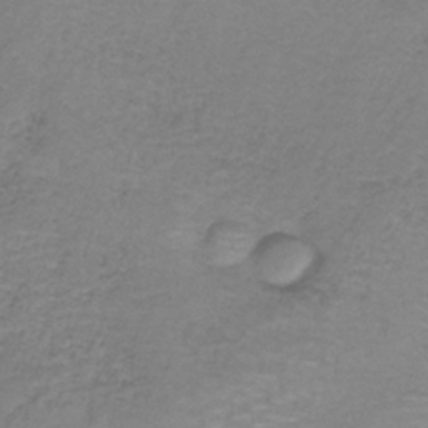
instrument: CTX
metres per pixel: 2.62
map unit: HNb
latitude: -35.9178
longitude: 53.3509
